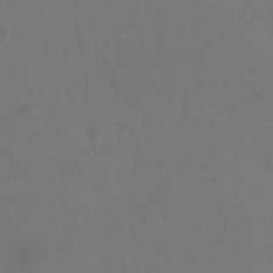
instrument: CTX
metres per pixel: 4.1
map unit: HNhu
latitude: -2.8785
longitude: -1.1403
